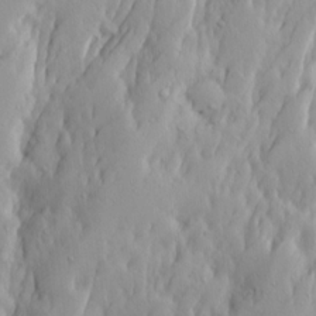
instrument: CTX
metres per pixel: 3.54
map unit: Ave
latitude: 13.9528
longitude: -133.3293
